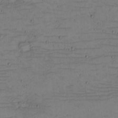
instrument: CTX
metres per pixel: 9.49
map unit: eHh
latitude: -5.3698
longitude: -81.8394
